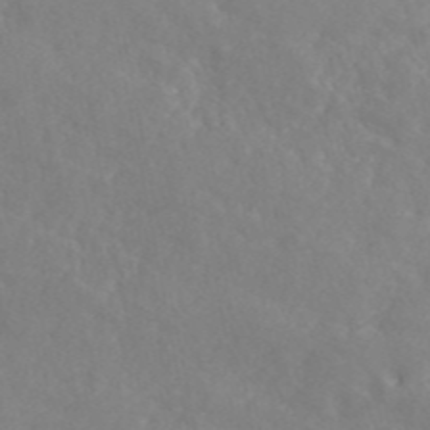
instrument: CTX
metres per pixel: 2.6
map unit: ANa
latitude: 46.6680
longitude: 26.3117
